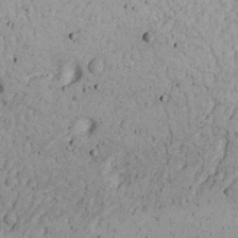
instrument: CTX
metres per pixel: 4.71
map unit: Aa
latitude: 13.6694
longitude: -140.2522
